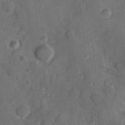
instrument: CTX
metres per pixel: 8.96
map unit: Hve
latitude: 24.2144
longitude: 146.9541
